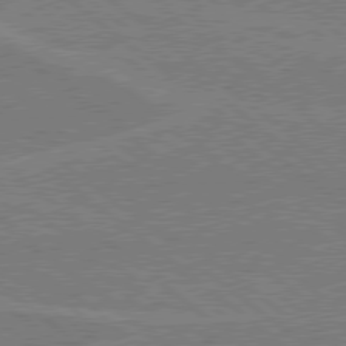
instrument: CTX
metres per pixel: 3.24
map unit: Hpe
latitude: 78.5546
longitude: -160.6868
